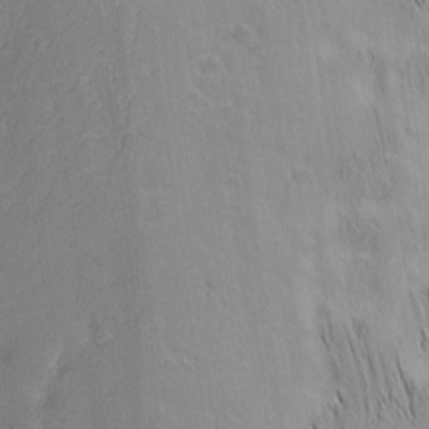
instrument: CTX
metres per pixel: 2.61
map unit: Nhu
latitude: -5.3131
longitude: -152.4034
